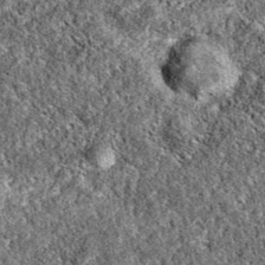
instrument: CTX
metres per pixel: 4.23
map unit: eAb
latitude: 38.1389
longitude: 111.9367
